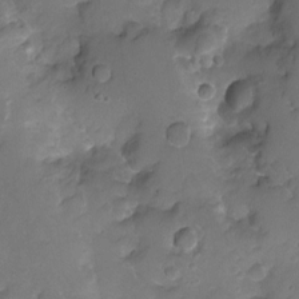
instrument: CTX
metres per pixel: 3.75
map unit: Nhu
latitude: -7.5777
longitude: -40.4978
